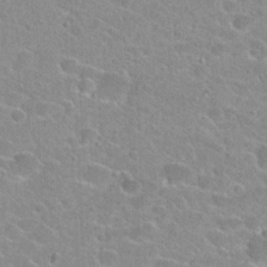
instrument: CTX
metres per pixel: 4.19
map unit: Hto
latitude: 24.0255
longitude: -43.9906
